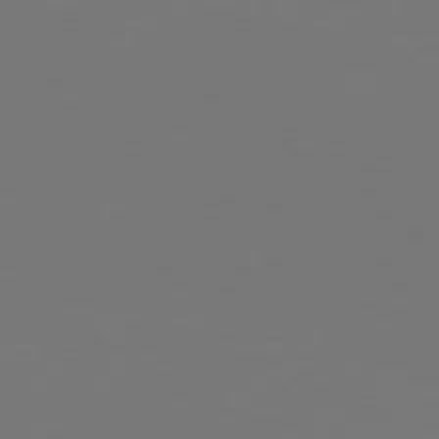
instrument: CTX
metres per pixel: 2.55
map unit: Hpe
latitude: 74.6302
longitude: -129.8772
